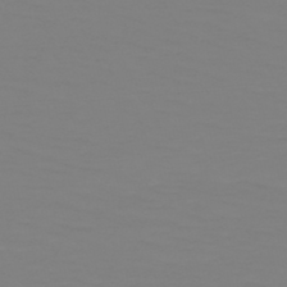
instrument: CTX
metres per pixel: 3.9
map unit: HNb
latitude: -49.1620
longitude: -50.7246
